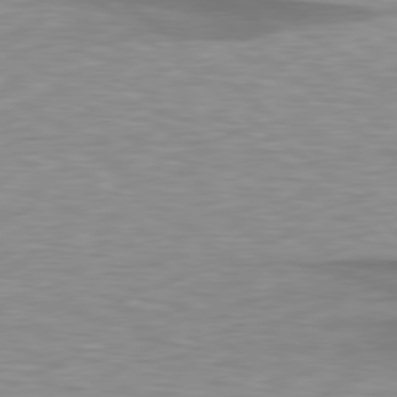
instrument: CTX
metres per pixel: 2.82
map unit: lApd
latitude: 79.2537
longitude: -88.5357
